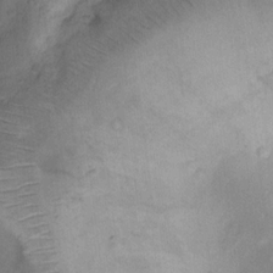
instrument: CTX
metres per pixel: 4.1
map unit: Nhu
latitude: 12.8191
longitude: -28.5734
